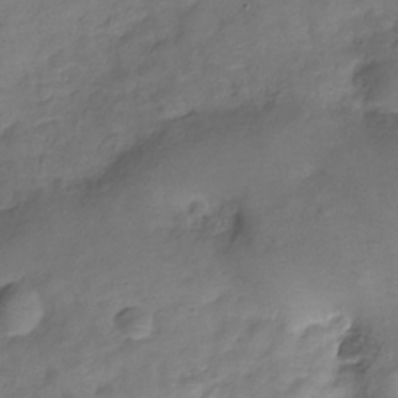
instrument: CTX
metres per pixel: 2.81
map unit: Hve
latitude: -29.4832
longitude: 94.8786
